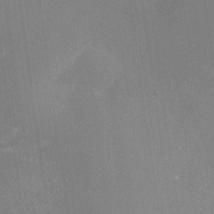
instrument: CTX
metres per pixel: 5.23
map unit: Nhu
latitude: -28.6330
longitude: -74.7624
